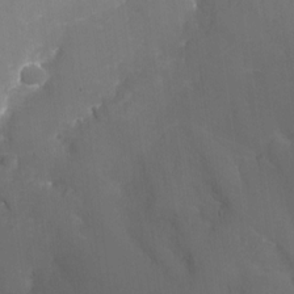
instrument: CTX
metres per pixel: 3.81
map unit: Nhu
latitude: -24.4818
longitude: -72.6113
